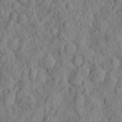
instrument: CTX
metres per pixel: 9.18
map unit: eHh
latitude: 7.4237
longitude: -75.6127
